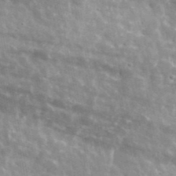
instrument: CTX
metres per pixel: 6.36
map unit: lHvf
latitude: 36.4790
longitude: -88.7058
